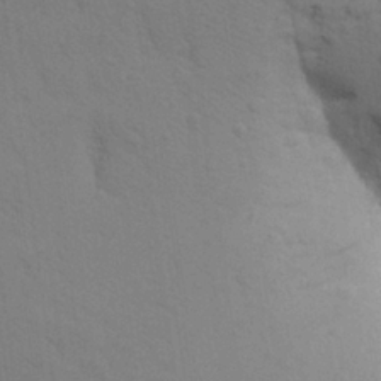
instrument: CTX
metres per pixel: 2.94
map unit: Aa
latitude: 25.3292
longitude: -148.7435
